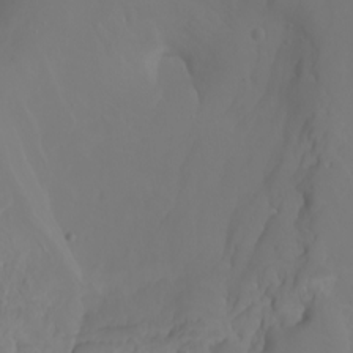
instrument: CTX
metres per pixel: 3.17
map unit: Nhu
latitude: -7.1620
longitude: -82.9891
